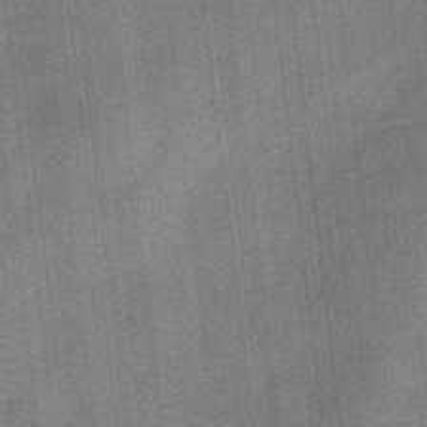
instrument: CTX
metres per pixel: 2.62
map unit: eHb
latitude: -31.6155
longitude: 74.1039
